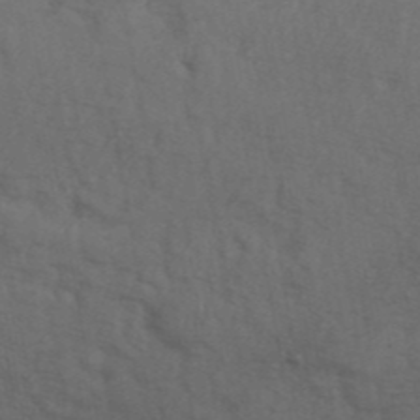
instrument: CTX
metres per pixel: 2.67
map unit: ANa
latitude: 42.4979
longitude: 54.5574
